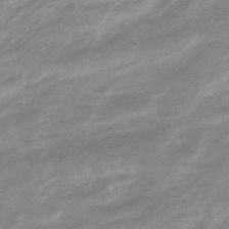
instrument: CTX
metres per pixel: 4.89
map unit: lHb
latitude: -48.0661
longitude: 81.8045
